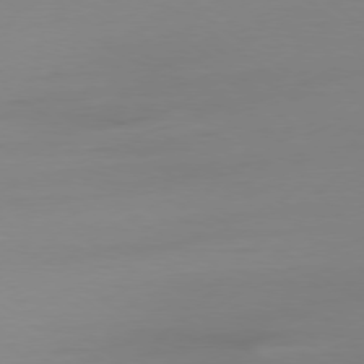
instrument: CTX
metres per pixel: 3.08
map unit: Ap
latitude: -79.2376
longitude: -65.7827
